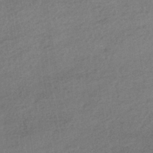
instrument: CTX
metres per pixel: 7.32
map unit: HNhu
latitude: -42.0472
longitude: 96.3495
